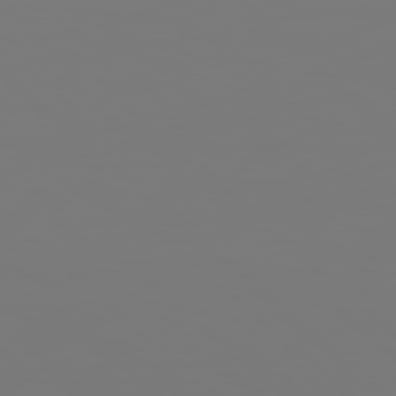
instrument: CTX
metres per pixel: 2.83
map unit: Hpe
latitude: 78.1956
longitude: 178.2739
